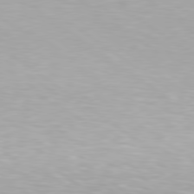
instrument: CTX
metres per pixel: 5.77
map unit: Hpe
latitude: 79.4994
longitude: -129.4615
